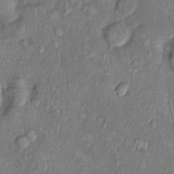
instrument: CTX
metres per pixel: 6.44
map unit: Nhu
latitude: 0.6679
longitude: -14.4979
